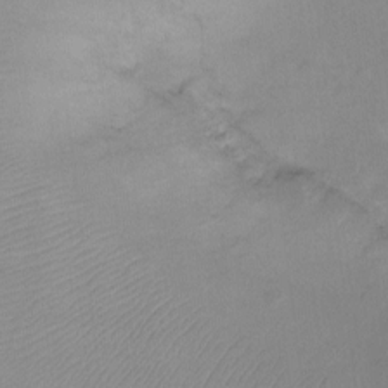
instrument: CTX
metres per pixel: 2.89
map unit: Ht
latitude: -8.2550
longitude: -34.3845
